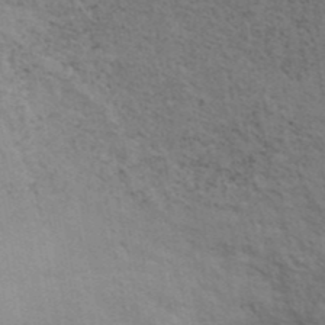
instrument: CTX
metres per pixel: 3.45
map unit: ANa
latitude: 42.9703
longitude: 29.0864
